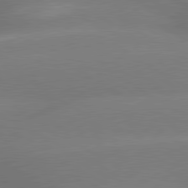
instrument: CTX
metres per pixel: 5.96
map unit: lApd
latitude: 80.1200
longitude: -149.2159
